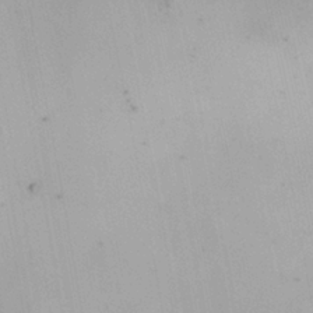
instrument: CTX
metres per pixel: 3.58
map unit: HNhu
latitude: 7.5182
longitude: 10.0661
